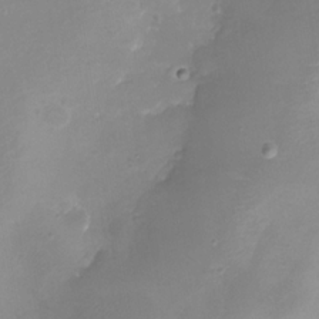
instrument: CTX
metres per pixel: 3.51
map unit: eHh
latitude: -5.4643
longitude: -78.4034
